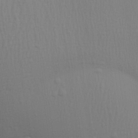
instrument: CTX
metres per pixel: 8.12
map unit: Aa
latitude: 27.1403
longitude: -139.0458
